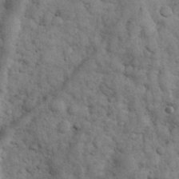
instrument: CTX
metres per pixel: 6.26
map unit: eHh
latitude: 32.6679
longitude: -68.0255
